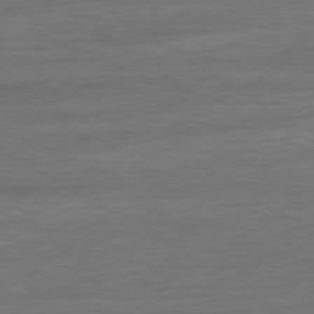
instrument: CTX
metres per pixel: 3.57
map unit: Ap
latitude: -81.1809
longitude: -79.8206
